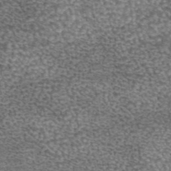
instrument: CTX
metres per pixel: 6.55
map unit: eAb
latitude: 44.8569
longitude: 105.5588
